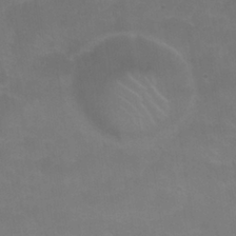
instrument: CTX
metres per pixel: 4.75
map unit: Nhu
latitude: 26.2712
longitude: -54.2711
